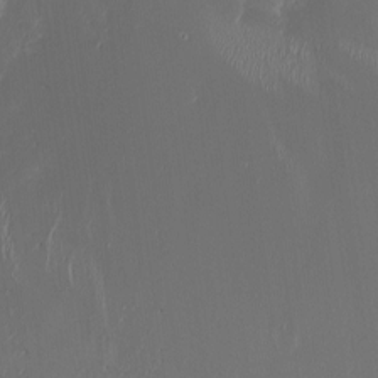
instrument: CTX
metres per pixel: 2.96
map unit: Nhu
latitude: -5.5588
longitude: -90.8758
